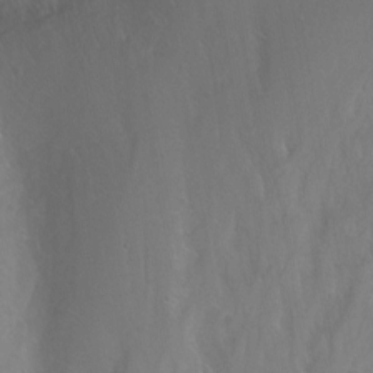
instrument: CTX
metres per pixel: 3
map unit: Nhu
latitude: -7.5210
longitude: -44.1389
